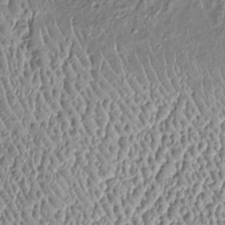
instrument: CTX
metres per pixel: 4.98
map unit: Htu
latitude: -6.1228
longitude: 157.4832
